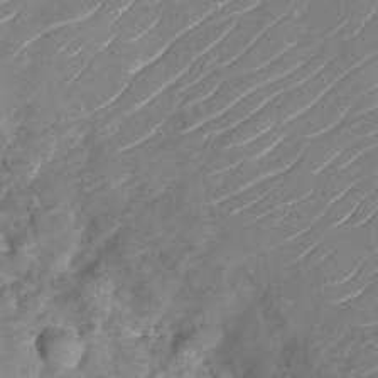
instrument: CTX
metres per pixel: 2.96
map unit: Nhu
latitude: -29.4832
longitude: -73.0459
